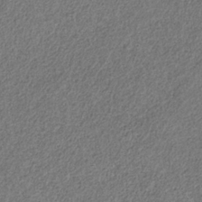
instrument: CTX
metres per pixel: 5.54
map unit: HNb
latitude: -32.3873
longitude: 59.6154
